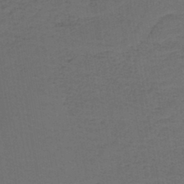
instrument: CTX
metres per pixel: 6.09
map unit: lHb
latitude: -43.7288
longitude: 53.6532
